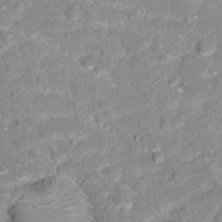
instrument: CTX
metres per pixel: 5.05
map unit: Hto
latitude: 16.8380
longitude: -36.6680
